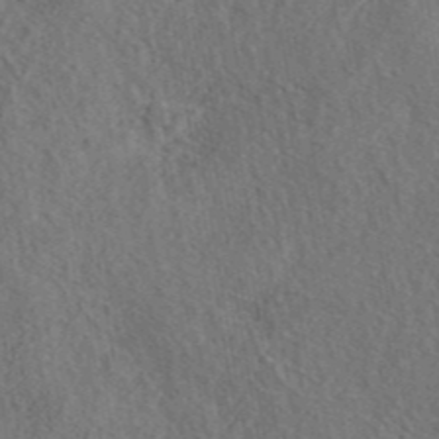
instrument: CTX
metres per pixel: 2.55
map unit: eAb
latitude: 43.3104
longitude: 114.9730
